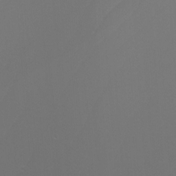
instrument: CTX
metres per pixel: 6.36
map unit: Nhu
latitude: -9.0675
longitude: -95.0081
